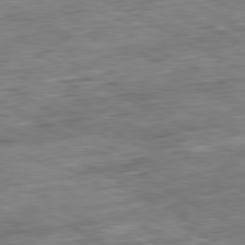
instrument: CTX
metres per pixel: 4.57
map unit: Ap
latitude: -80.8597
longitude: -81.0647
